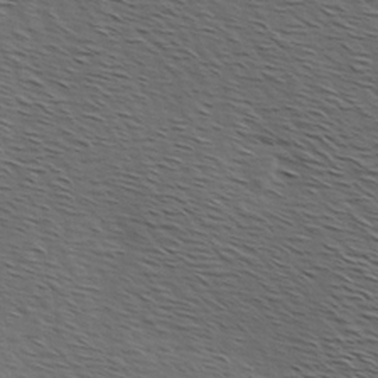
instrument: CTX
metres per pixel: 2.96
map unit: Hve
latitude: 2.7813
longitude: -123.5560
